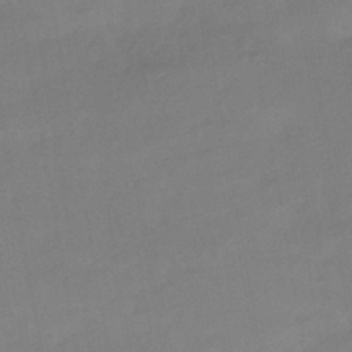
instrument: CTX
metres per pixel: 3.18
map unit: HNhu
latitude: -44.4251
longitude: 93.7100
